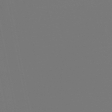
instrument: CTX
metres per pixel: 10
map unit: lHb
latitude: -47.8989
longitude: 64.5574
